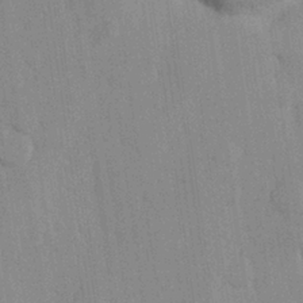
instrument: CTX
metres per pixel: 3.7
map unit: Hve
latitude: 26.3845
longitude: 150.7652
